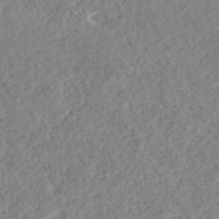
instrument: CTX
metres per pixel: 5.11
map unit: HNhu
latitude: -46.4251
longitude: 29.7856
